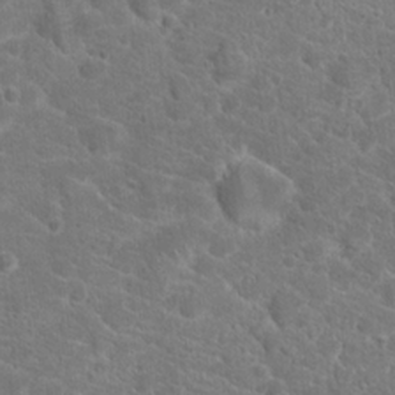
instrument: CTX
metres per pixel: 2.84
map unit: Hto
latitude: 18.8380
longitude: -36.8380
